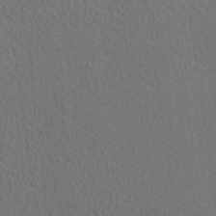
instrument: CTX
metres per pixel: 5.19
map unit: HNhu
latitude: -1.0676
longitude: -1.3292
